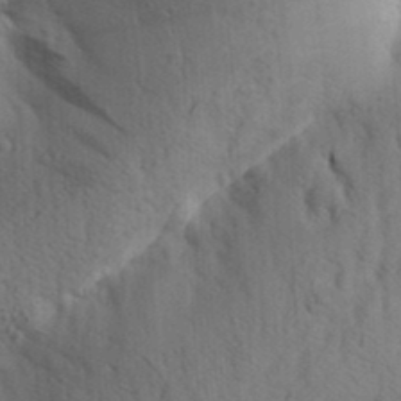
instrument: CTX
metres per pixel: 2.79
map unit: Aa
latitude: 26.1767
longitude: -148.8191
